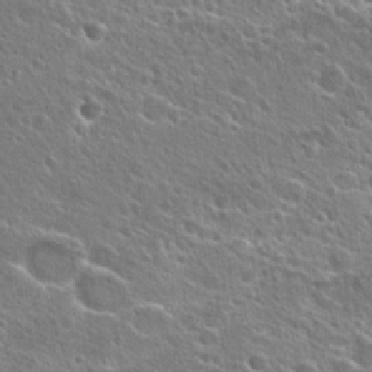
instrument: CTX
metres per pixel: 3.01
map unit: Hto
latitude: 25.6127
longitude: -44.5734
